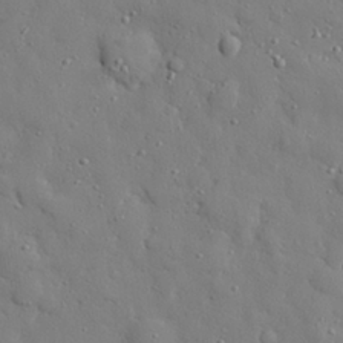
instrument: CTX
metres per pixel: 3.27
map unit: eHh
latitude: 27.7639
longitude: -78.2901
